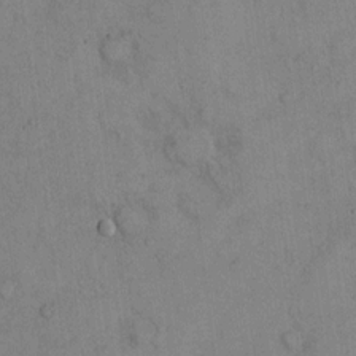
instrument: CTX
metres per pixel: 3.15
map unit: Hto
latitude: 11.6127
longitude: -59.4238
